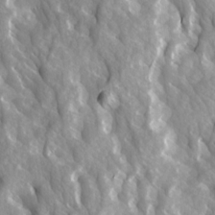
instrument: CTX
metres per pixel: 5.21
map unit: Ave
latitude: 15.0081
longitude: -132.2523
